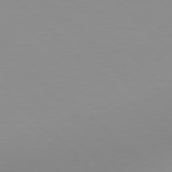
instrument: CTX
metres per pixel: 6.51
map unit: Hpe
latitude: 77.6882
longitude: -164.6113
